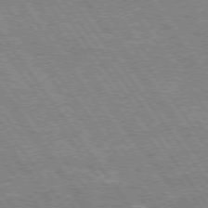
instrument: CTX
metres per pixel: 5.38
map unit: Hpe
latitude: 74.1389
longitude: -139.4237
